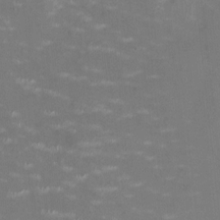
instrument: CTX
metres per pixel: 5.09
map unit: HNhu
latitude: -0.6330
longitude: -3.4426
